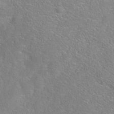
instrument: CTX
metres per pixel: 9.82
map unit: Nhe
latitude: -38.2929
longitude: 139.0298
